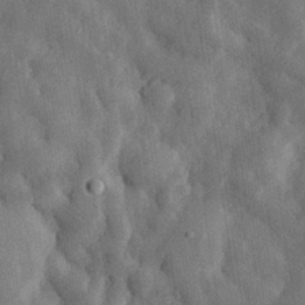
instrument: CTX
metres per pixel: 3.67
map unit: eHh
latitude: 30.8191
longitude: -77.3670
